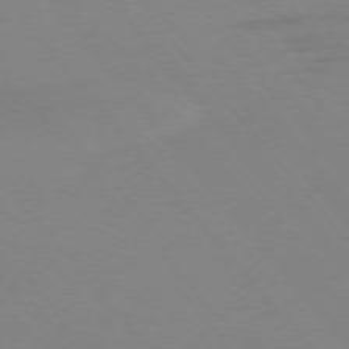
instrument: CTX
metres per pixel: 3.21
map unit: Ap
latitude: -76.1039
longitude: -70.6301
